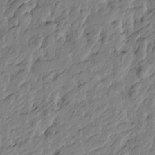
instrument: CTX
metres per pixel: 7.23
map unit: Htu
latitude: -3.4643
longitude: 179.6155
